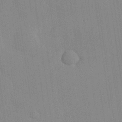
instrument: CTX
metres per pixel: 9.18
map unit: Hve
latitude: 26.5924
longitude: 150.7841
